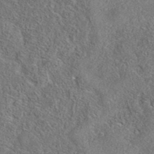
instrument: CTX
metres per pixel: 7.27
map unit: eAb
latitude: 36.9703
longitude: 112.8975
